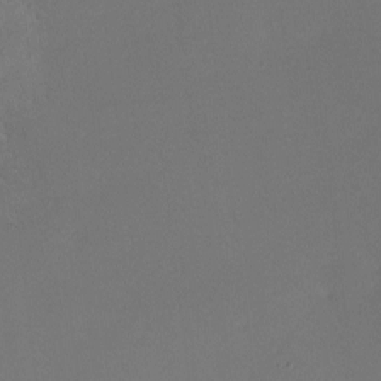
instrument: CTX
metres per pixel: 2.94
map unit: lHvf
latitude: -8.5196
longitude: -100.6491
